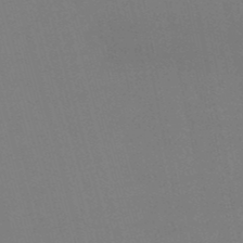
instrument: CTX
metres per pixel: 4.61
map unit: eHb
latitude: -50.4251
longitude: 75.8234
